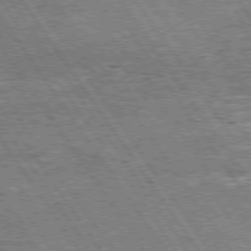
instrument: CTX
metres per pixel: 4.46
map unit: Hpe
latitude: 74.3845
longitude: -150.8191
